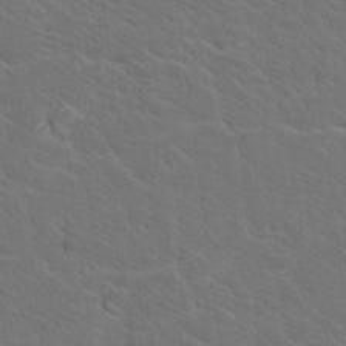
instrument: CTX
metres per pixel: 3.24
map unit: Hto
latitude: 18.2522
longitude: -33.3293
